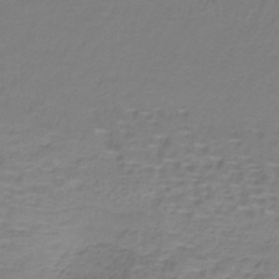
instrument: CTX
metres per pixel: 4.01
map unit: lHb
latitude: -42.0661
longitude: 58.4817
